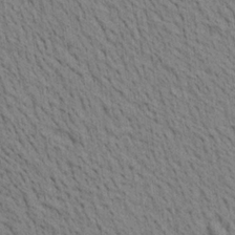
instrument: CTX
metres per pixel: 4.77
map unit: Aa
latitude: 22.1011
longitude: -138.9514
